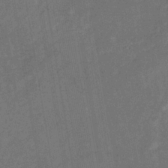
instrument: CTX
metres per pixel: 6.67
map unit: eHb
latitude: -33.7100
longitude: 74.0661
